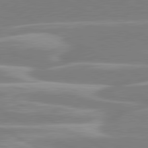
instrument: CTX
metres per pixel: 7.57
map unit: lApd
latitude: 80.6679
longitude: -128.8002
